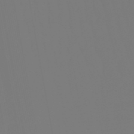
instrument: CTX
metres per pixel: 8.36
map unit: eHb
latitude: -50.4440
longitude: 74.8408
